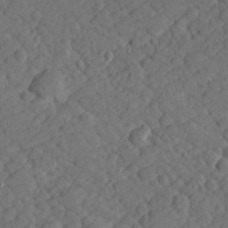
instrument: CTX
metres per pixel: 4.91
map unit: Hve
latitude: 26.4790
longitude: 143.8989
